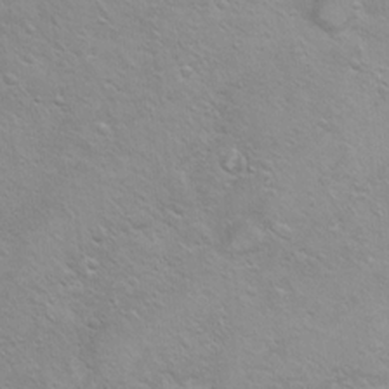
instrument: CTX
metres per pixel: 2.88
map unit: Ht
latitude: 5.8394
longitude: -29.4426
